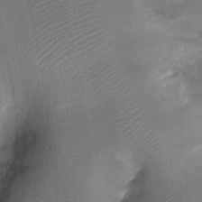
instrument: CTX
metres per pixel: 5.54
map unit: Ht
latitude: -18.8408
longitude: -44.6679
